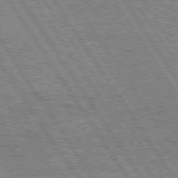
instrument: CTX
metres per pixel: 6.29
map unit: Hpe
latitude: 74.8758
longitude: -155.3671
